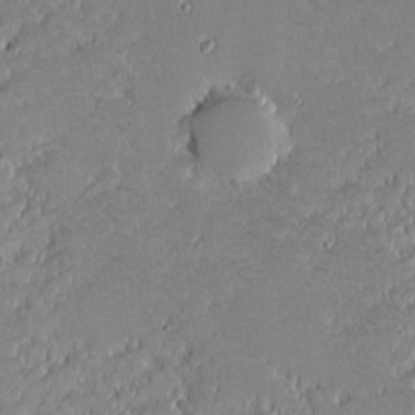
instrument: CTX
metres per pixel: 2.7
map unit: eHh
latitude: -1.3510
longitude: -85.8017
